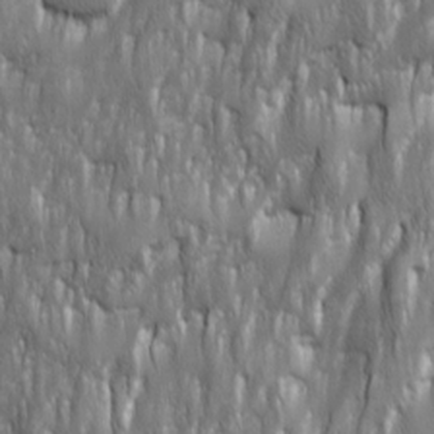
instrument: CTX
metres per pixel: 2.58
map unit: Ave
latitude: 15.8395
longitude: -134.9136
